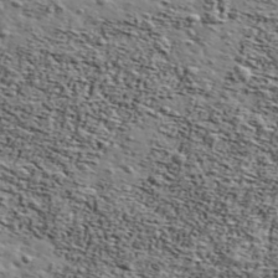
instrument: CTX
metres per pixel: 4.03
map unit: Ave
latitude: 41.9528
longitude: -110.1389
